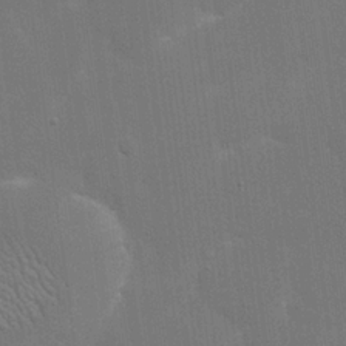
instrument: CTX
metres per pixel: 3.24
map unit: eHh
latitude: 20.3090
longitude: -68.3467
